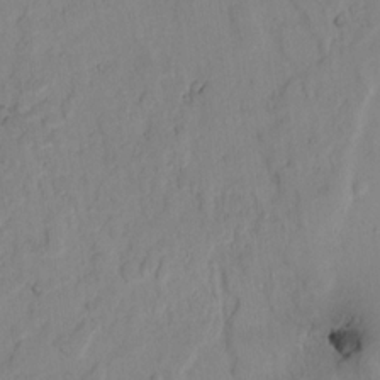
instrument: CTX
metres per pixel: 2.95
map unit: lAvf
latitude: 8.1011
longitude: 169.3509
